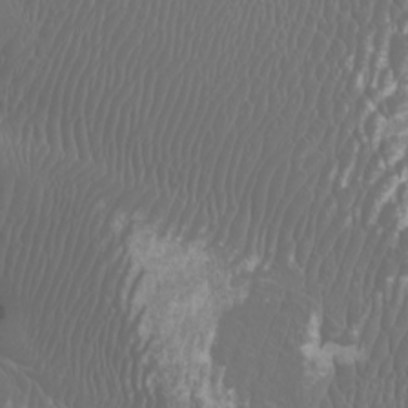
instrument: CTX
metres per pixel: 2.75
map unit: Htu
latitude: -6.0661
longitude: -75.8394
